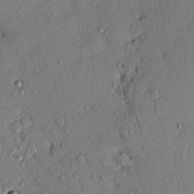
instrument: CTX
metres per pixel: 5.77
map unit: eHh
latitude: 0.3089
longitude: 15.4266
